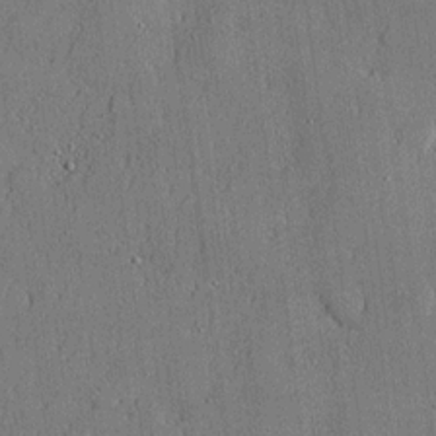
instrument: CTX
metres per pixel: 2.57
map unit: lHvf
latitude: 21.2348
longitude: 144.1417
